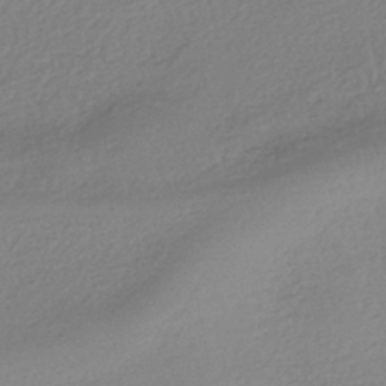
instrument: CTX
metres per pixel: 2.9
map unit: HNhu
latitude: -40.7274
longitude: 94.3684
